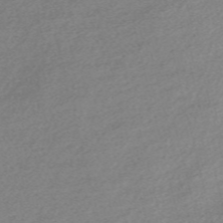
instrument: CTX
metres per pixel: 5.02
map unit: Nve
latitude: -56.3495
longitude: 61.1431
